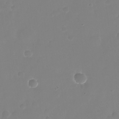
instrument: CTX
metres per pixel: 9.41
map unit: Nhu
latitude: -26.5384
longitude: -72.0633
